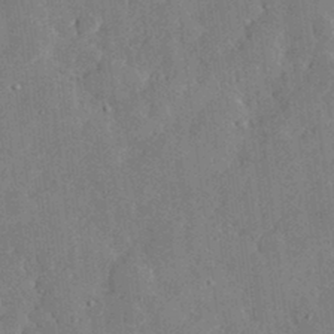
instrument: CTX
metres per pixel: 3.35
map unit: lHvf
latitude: 33.4237
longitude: -91.3482
